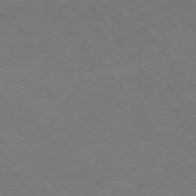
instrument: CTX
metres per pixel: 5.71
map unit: Ap
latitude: -75.4833
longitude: -82.1955
